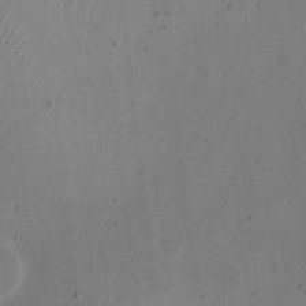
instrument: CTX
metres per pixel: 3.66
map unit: eHh
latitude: 23.4615
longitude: -70.2144
